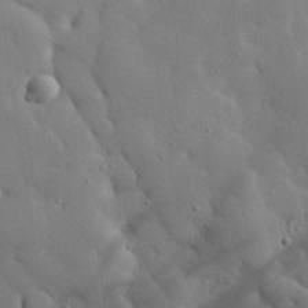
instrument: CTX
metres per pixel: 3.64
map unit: eHh
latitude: 28.2144
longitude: -78.5546
